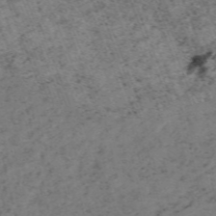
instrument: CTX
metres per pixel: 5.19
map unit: HNb
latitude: -55.0864
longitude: -48.0444
